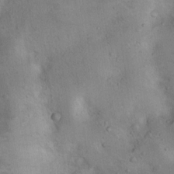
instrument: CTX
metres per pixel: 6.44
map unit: Nhu
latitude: 13.0837
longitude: -27.4615
